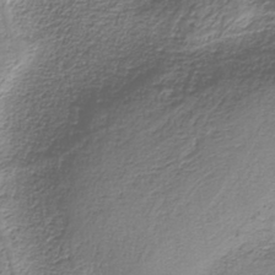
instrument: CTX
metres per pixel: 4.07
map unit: eAb
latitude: -38.3118
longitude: 52.9919
